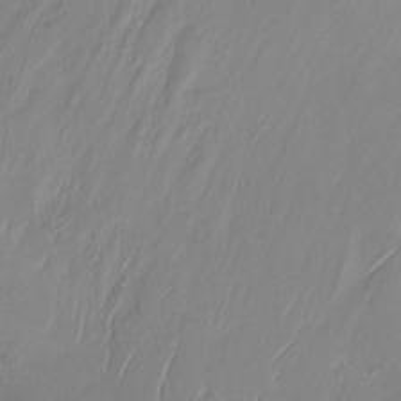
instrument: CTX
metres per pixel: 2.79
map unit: Nhu
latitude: -8.4440
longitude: -78.9703
